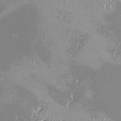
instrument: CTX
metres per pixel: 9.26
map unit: HNhu
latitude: -2.5006
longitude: 11.4454
